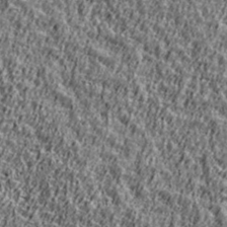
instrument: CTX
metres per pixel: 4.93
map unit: Ave
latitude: 41.9339
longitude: -112.3467
